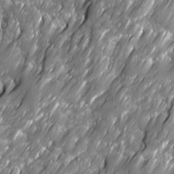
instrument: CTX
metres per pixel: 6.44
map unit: Ave
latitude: 16.3656
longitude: -135.2726
